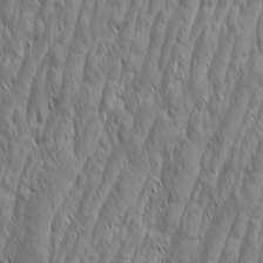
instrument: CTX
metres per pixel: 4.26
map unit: Aa
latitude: 7.4804
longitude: -130.0633
